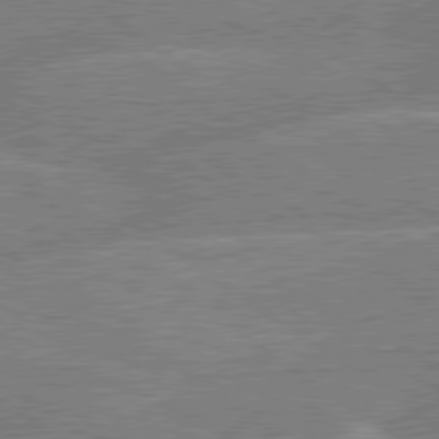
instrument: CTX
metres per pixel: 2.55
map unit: lApd
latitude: 79.4238
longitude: -144.9514
